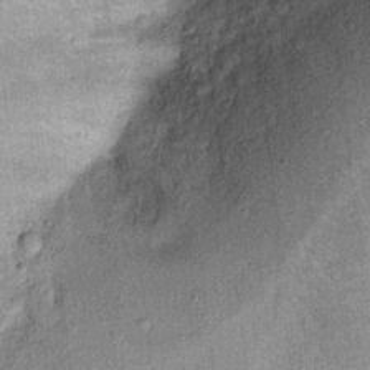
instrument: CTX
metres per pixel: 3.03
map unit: Ht
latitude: 9.0081
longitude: -37.3670
